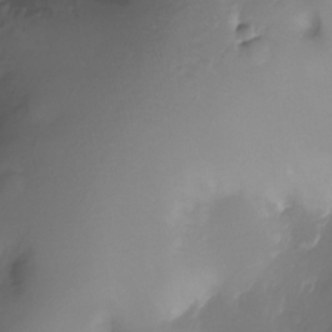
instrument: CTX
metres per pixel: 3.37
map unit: Ht
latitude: -10.4251
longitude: -35.7638
